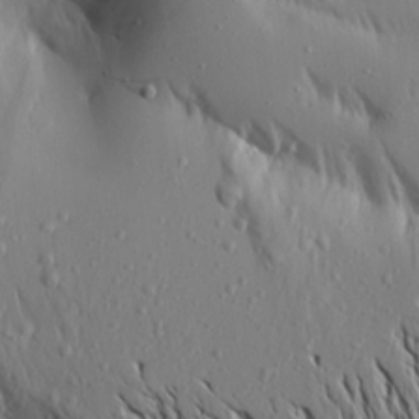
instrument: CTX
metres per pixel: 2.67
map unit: Aa
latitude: 19.3859
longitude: -147.9528
